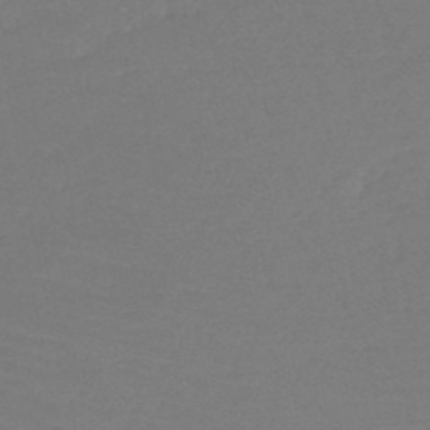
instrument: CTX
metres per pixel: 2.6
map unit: HNb
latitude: -49.9178
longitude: -44.1578
